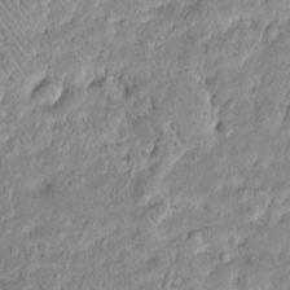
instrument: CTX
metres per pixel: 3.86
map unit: Htu
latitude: -6.2172
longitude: 157.8422
